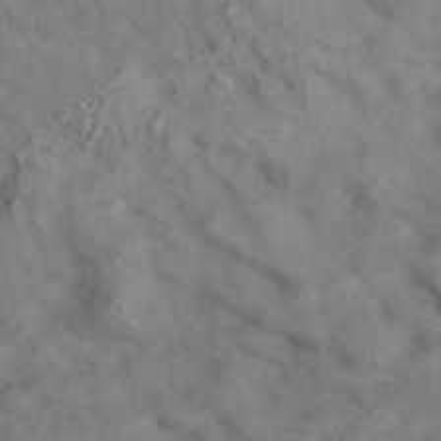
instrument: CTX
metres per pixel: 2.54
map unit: eAb
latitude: 34.9513
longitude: 111.2376
